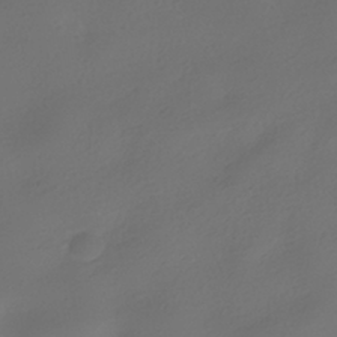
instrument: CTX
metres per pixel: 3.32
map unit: HNhu
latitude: -39.8045
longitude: 96.6897
